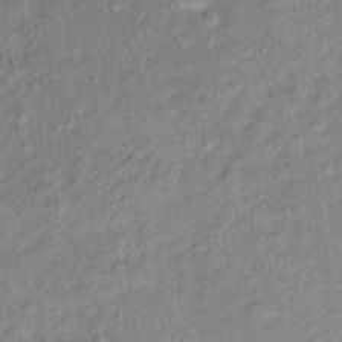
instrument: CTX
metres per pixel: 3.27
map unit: Ht
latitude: 12.0633
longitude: -39.0269
